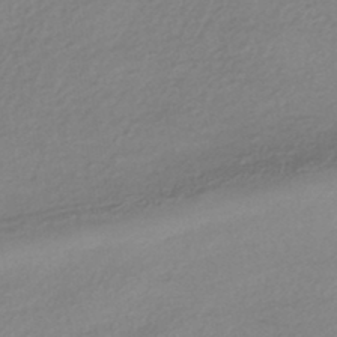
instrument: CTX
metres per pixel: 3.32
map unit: HNhu
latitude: -43.4643
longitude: 96.2740
